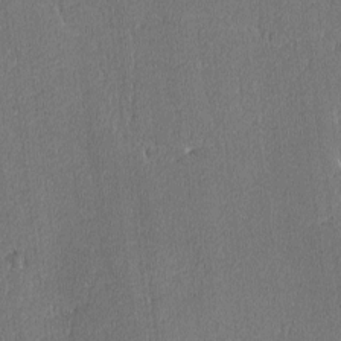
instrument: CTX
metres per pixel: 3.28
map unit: lAvf
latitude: -8.4440
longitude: -113.3104
